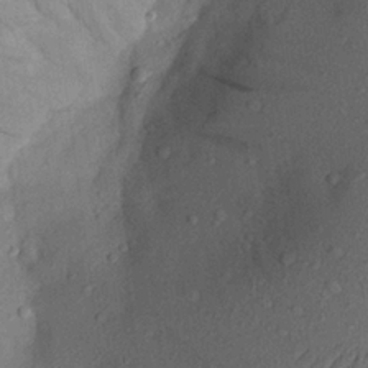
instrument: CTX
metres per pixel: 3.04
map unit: Aa
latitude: 22.7057
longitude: -145.0080
